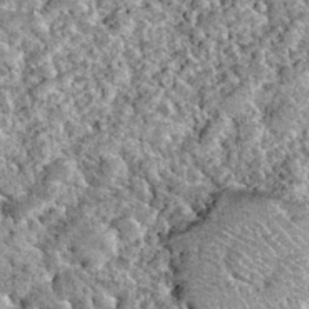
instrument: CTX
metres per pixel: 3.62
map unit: Hto
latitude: 35.5182
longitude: -52.2333
